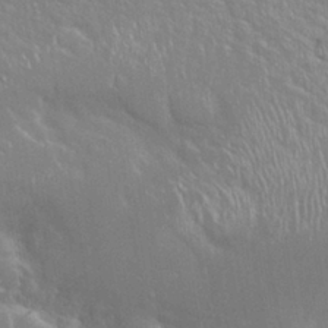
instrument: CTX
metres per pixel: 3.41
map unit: Nhu
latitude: 24.6679
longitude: -59.5560
